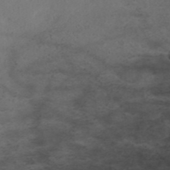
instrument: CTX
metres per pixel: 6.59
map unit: ANa
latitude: 36.0633
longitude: 13.6911
